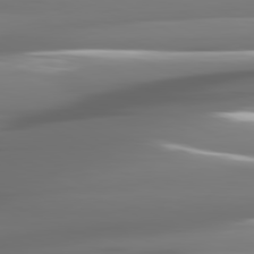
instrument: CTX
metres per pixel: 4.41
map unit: lApd
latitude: 81.2915
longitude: -142.3845
